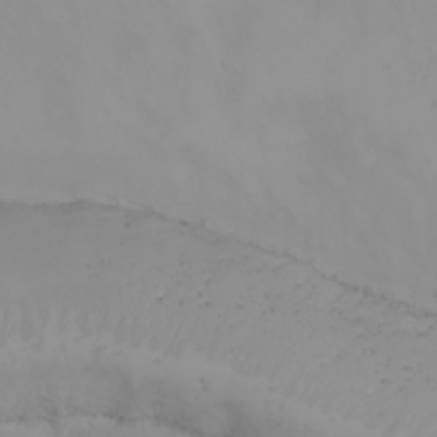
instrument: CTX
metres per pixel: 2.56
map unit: Nhu
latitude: -5.0486
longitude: -93.3859
